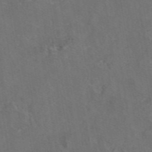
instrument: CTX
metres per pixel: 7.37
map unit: eAb
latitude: 46.4790
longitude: 109.3132
